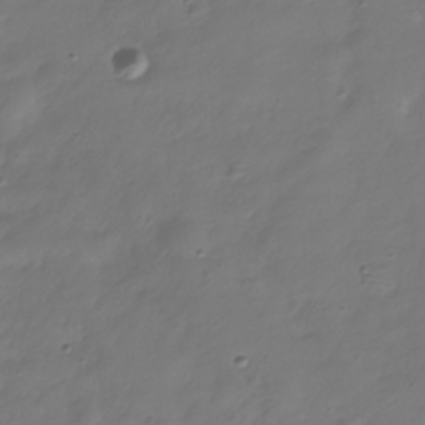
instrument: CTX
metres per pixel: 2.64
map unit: Hve
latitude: -31.8422
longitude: 94.5951
